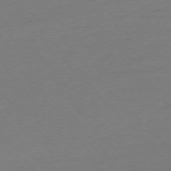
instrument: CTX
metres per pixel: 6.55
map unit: Ap
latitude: -76.7274
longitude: -92.6490
